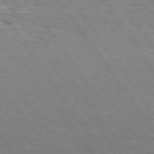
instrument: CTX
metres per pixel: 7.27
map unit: Hpe
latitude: 74.9325
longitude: -142.4979
